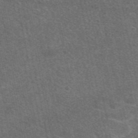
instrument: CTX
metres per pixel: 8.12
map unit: eAb
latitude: 47.8206
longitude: 114.9919
